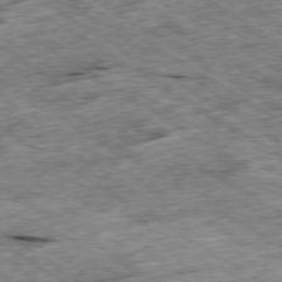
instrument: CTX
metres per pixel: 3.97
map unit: Ap
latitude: -79.7477
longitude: -86.4223
